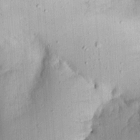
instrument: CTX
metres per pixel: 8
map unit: Ht
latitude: 13.2726
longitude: -74.2712
